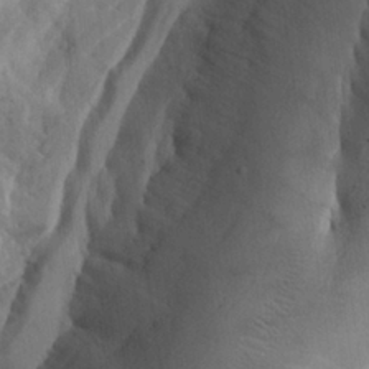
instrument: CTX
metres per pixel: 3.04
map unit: Aa
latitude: 25.6316
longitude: -131.1404
